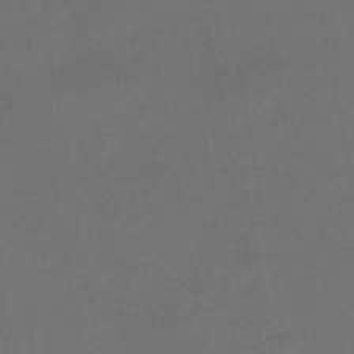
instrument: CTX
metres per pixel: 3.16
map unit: eHb
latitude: -43.7099
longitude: 88.2172
